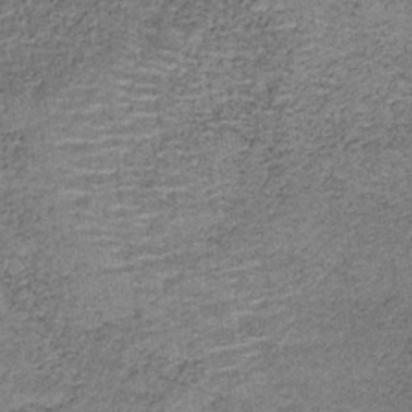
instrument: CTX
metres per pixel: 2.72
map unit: HNb
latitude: -35.5777
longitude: 53.0108
